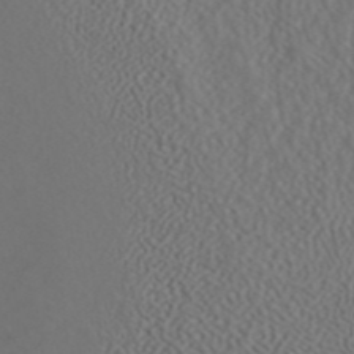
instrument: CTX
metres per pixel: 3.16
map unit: ANa
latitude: 42.5546
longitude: 28.6141
